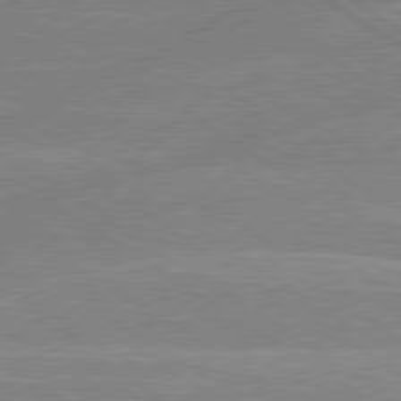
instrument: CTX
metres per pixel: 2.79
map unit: lApd
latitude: 79.2726
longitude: -130.9703
